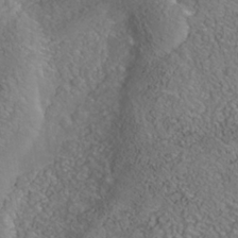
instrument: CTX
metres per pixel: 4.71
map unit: Nhe
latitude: -40.9164
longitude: -99.0458
